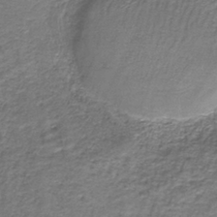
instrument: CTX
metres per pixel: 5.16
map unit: HNb
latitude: -36.9163
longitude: 51.3321
